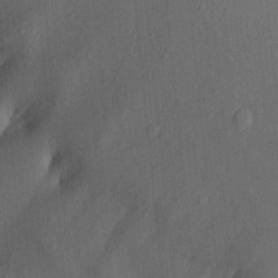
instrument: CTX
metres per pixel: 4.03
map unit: Aa
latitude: 21.1026
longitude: -139.0647
